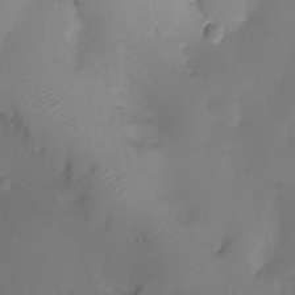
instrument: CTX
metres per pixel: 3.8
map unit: Ht
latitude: -10.4629
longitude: -29.0080
